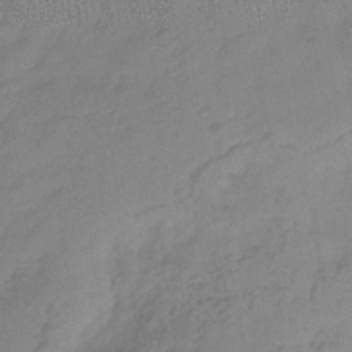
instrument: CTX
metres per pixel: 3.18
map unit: eHb
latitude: -35.5210
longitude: 81.3321
